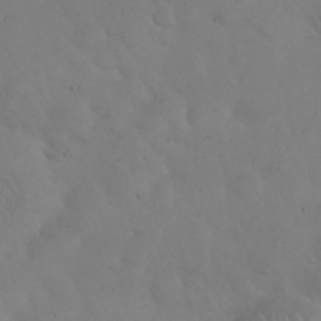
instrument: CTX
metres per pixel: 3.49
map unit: eHh
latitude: 24.4601
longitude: -64.2900
